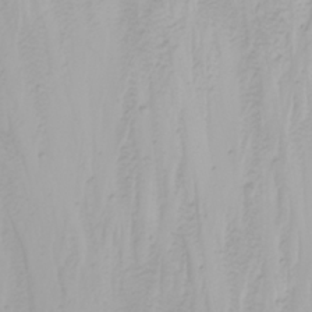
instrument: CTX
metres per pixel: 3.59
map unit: Nhu
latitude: -4.9163
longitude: -85.0836
